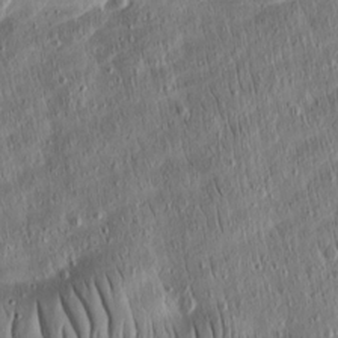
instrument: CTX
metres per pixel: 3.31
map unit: Ht
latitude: 10.6113
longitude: -75.4238
